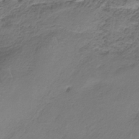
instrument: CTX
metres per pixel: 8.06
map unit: HNb
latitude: -34.4818
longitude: 58.2361
